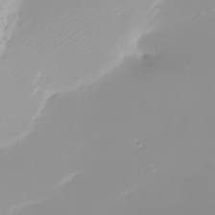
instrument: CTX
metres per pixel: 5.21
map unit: eHh
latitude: -4.9919
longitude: -84.8758
